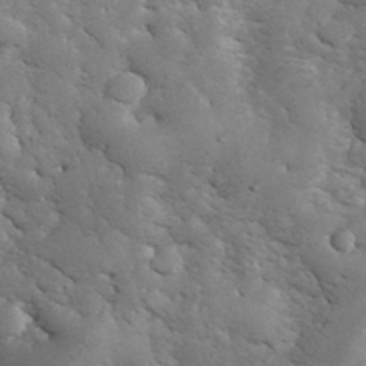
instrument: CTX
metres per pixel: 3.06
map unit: eHh
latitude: 33.8772
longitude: -67.6693
